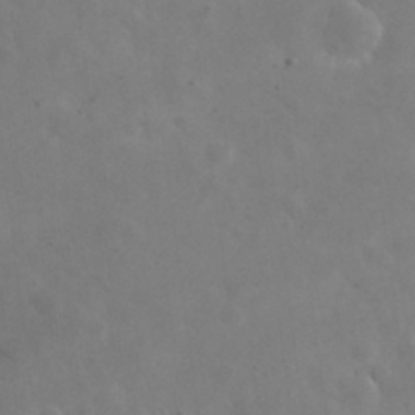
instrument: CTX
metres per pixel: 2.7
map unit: eHh
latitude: 24.8380
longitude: -67.2537
